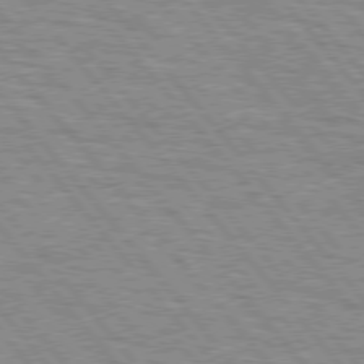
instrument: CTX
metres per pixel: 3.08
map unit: lApd
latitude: 76.2900
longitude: -76.1766
